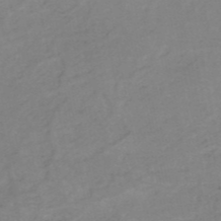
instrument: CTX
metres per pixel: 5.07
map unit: HNb
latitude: -52.5384
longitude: -51.8583
